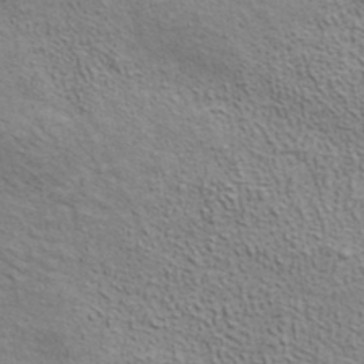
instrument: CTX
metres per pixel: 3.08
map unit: ANa
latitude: 38.4412
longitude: 20.2361
